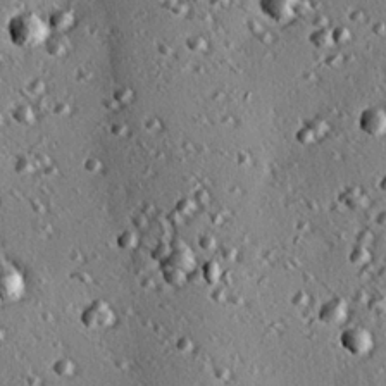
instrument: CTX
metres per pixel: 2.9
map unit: eHh
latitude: 22.2900
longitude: -90.6302
